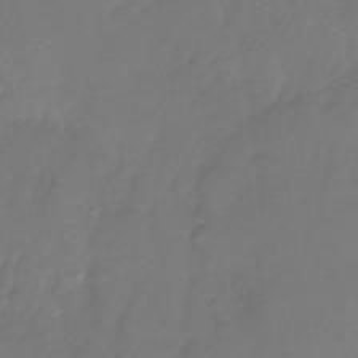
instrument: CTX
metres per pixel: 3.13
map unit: Nhu
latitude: -26.7085
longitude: -70.9514
